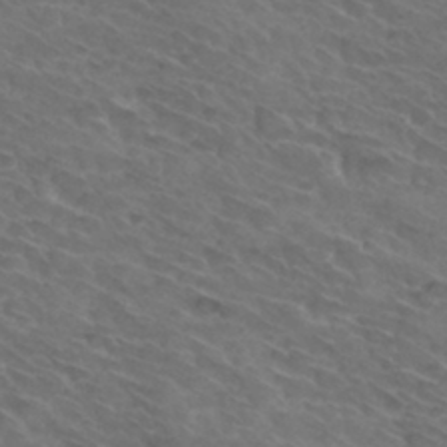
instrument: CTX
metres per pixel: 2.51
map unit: Hto
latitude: 32.4790
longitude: -44.2900
